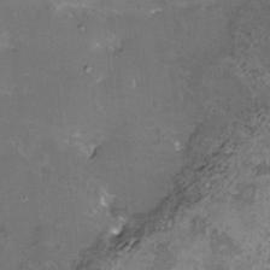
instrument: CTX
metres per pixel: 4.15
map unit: eHh
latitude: -11.5777
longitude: -62.1011
